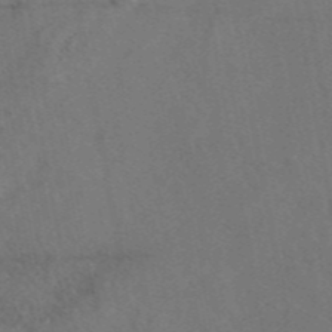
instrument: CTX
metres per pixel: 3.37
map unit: eAb
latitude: 46.4979
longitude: 110.2739
